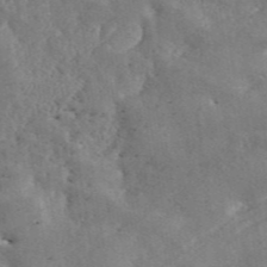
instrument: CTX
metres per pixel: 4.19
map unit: ANa
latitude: 46.1578
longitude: 27.5777
